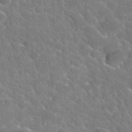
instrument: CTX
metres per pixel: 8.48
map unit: Hto
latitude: 35.8772
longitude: -46.9325
